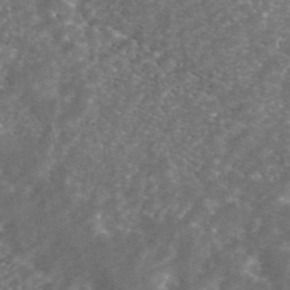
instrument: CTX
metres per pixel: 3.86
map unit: ANa
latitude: 45.1592
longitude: 29.9367
